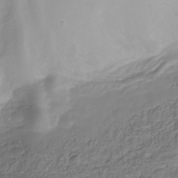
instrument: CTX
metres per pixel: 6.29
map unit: Hve
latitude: -31.5399
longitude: 94.3495
